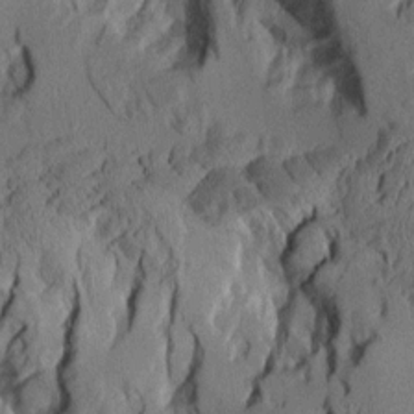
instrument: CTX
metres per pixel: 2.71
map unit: Aa
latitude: 8.7435
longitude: -127.5371
